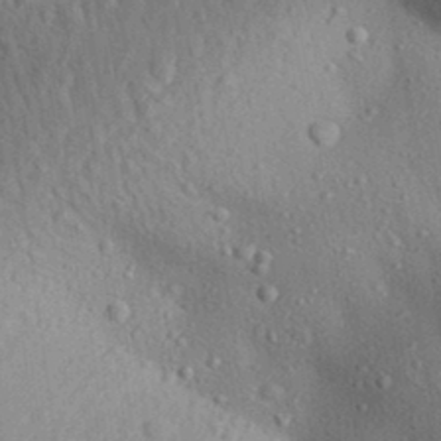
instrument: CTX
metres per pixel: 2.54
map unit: Aa
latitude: 31.5371
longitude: -145.6505
